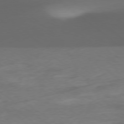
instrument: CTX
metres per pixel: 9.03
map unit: Ap
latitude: -78.9163
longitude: -76.8569
